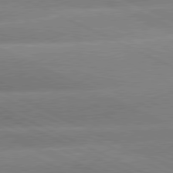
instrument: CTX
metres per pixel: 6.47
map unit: lApd
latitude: 80.3278
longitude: -137.6505
